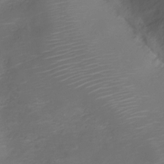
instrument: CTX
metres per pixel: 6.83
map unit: Nve
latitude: -20.3306
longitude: 105.0675
